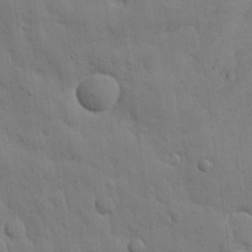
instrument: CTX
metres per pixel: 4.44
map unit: Nhu
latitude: 26.3089
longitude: -73.0837
